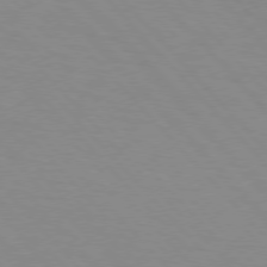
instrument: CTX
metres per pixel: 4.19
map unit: lApd
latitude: 76.0633
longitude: -85.0836
